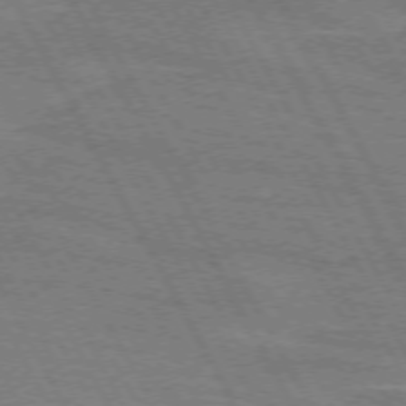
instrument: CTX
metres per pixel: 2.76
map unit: lApd
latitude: 71.6694
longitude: -55.1970
